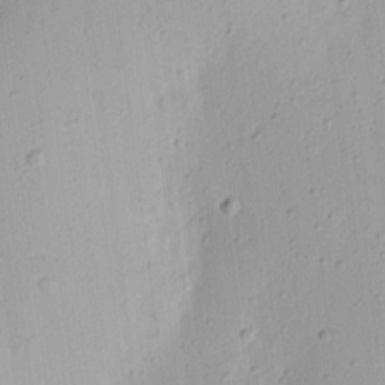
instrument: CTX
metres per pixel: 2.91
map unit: eHh
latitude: 7.9150
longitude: -72.1389
